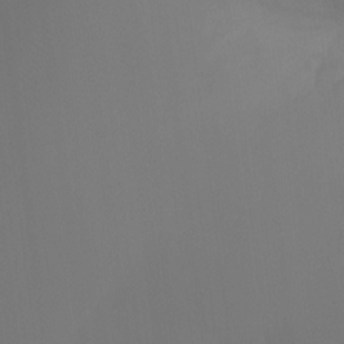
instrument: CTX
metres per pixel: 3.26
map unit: Ht
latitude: -7.9178
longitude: -30.7247
